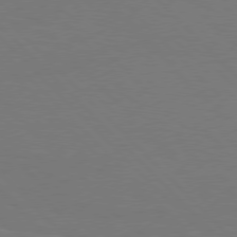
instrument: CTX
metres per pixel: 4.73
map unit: Hpe
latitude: 76.9136
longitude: -131.8773
